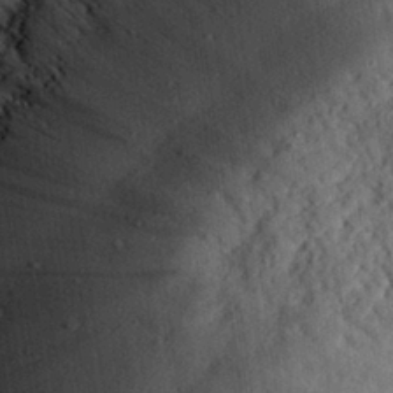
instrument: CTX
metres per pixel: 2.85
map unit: eHh
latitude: 27.7072
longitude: -79.2159
